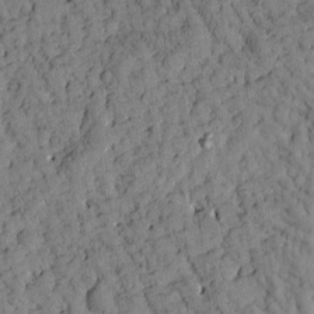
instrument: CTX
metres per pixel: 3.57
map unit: Htu
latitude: -3.4454
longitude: 173.8989
